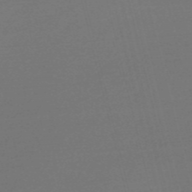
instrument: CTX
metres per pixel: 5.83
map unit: Nve
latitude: -56.9919
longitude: 62.7652
